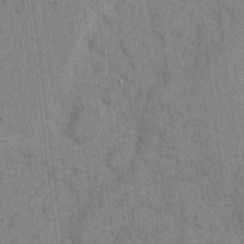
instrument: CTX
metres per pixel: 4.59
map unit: eHh
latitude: 9.5371
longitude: -66.0255
